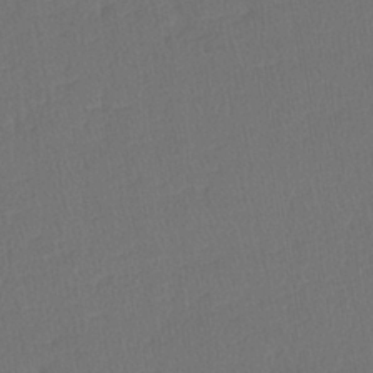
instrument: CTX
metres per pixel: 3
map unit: lHb
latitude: -38.7652
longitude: 69.0297
